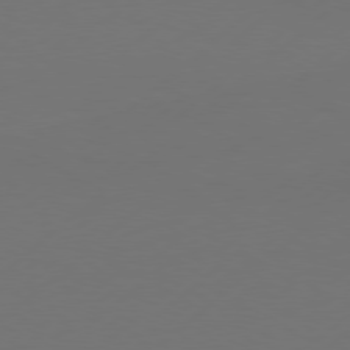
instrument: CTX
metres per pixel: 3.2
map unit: Hpe
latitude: 77.7071
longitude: -125.7638
